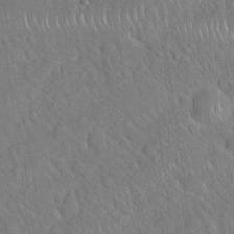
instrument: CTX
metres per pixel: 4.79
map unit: Hto
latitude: 19.2726
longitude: -53.0459
